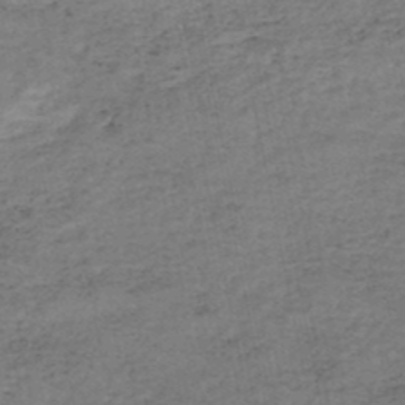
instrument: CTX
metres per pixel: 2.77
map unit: HNhu
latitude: -48.6897
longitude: 101.5966
